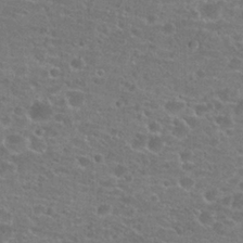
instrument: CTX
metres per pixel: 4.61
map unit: Hto
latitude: 22.1389
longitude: -43.7261
